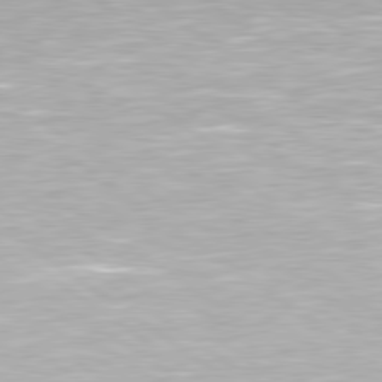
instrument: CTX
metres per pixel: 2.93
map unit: Hpe
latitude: 79.4805
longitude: -153.5938
